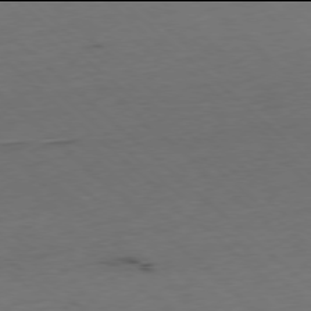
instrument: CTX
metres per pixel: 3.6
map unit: Hpe
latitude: -78.0094
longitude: 14.0661
